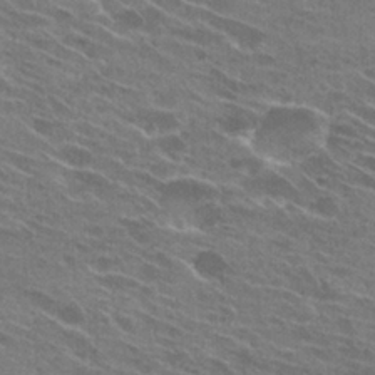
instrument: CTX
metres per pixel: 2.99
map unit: Hto
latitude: 25.4237
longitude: -43.7450
